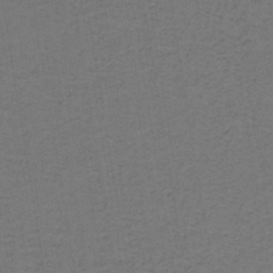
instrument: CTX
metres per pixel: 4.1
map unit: lHb
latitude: -42.9730
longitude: 53.4832
